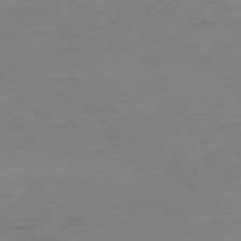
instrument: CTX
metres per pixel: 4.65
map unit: Ap
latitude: -75.5966
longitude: -81.9528
